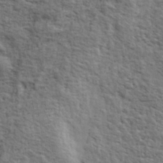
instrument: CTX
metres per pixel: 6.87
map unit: eHh
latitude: 37.1026
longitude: -82.2522
